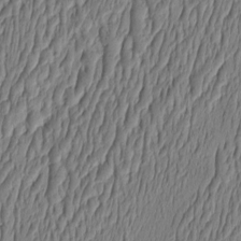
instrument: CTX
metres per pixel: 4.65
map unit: HNhu
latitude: -2.8974
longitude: 13.7667
